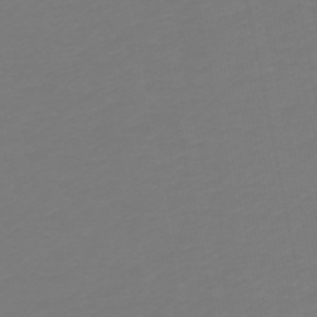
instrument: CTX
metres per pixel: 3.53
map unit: lHb
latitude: -49.7289
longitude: 82.5951
